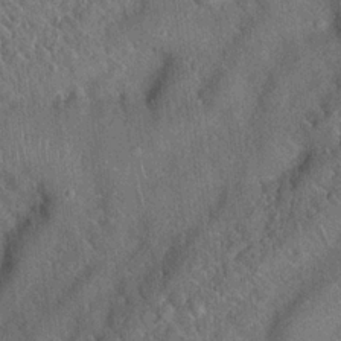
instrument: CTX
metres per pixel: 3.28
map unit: Hto
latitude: 19.2537
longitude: -52.3845
